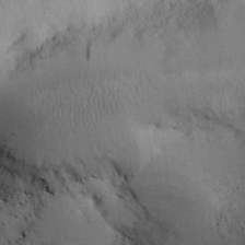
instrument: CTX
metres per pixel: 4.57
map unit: Aa
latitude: 28.9513
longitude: -144.8191
